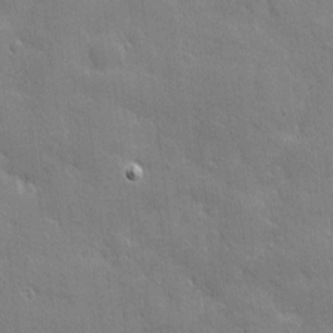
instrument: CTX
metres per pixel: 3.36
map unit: eHh
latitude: 3.5182
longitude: -75.2348
